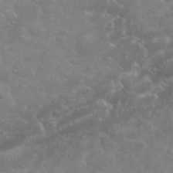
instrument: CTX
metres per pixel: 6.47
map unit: eHh
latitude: 35.7827
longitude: -62.4223
